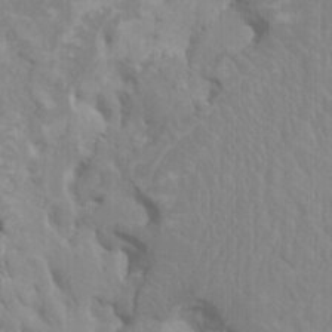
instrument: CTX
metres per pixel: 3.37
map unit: HNhu
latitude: 3.7071
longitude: -2.3845
